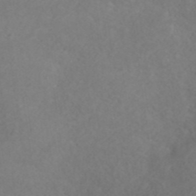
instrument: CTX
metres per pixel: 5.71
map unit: ANa
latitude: 42.2145
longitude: 27.6532
